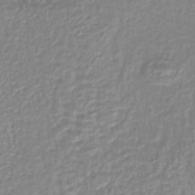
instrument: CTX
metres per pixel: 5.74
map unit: lHb
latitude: -40.6329
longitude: 64.3307
